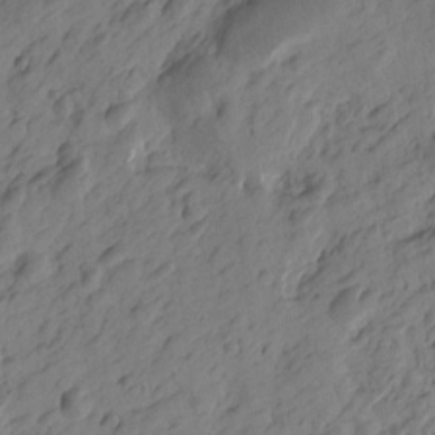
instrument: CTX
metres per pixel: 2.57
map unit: Htu
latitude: -3.8800
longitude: -176.1011
